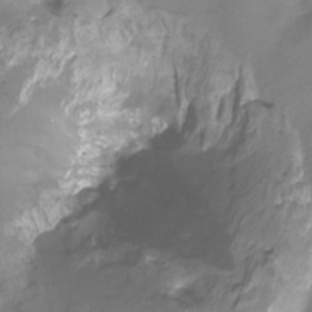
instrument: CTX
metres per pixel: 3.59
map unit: HNhu
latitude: -27.1053
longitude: 74.9164
